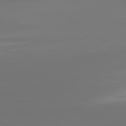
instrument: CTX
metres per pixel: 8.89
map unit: lApd
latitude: 81.2159
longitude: -164.9514
